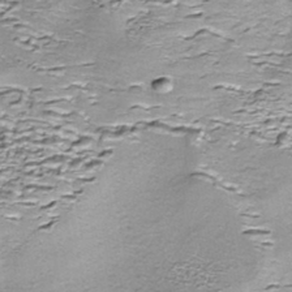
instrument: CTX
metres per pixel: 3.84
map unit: Nhe
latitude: -45.7289
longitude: 153.4265
